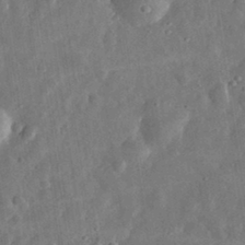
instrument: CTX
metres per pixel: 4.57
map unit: eHh
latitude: 32.1389
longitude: -75.0270
